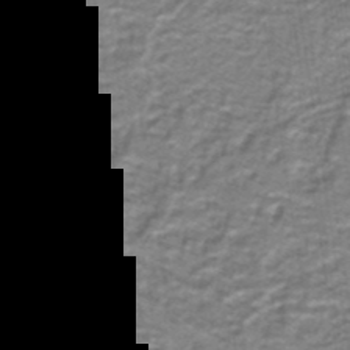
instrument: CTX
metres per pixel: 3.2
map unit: lHb
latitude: -40.5385
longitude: 55.7667
